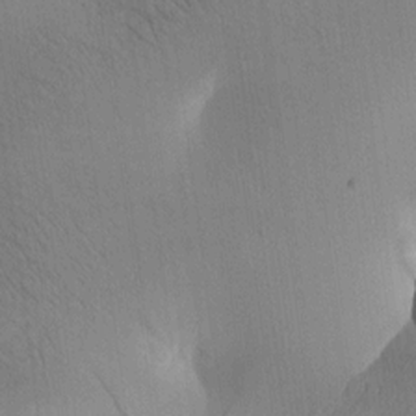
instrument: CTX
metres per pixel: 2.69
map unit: Htu
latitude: -0.0850
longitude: 172.5574
